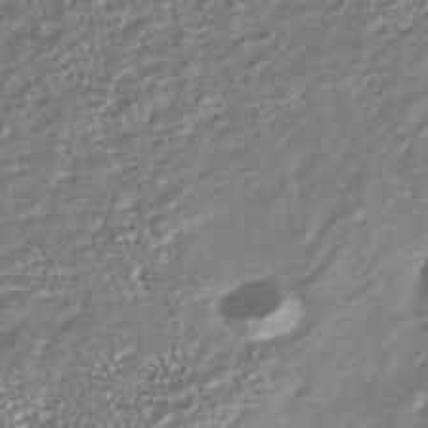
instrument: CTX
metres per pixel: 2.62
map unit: Nhu
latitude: -40.5763
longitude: -83.0269
